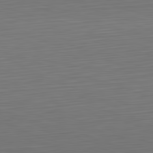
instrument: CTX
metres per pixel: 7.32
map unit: Hpe
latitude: -82.5763
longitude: 11.6155
